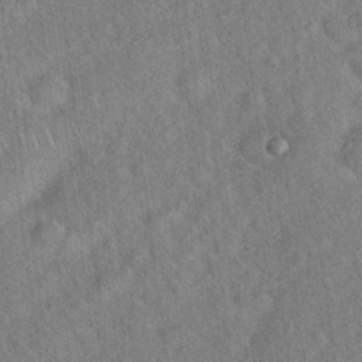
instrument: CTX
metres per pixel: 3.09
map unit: Hto
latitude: 17.8772
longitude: -52.4412
